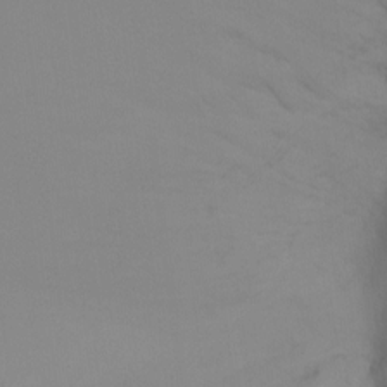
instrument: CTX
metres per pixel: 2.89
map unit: Ht
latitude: -9.1053
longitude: -33.3293
